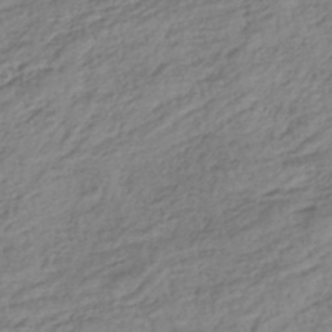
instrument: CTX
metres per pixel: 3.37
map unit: lHb
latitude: -38.5763
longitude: 68.0472
